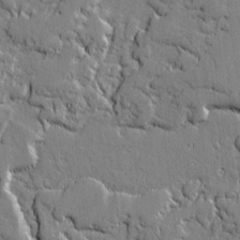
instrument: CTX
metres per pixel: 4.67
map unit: lAvf
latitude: -0.7464
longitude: -108.9324
